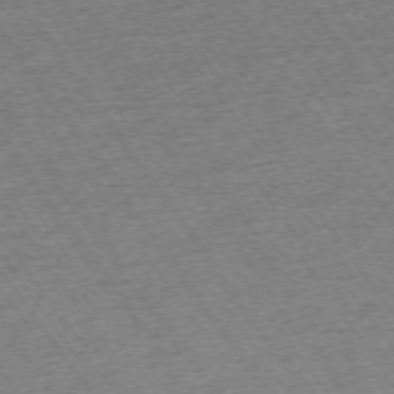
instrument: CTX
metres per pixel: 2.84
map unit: Ap
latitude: -74.4629
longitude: -88.9325
